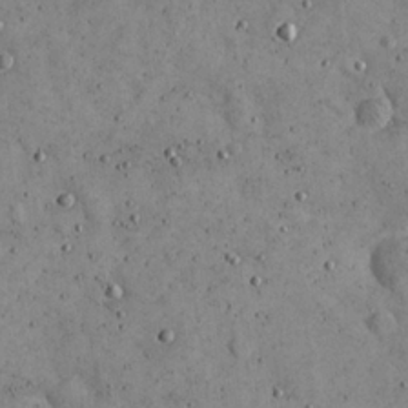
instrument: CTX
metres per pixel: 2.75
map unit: eHh
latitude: 21.8206
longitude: -65.4048
